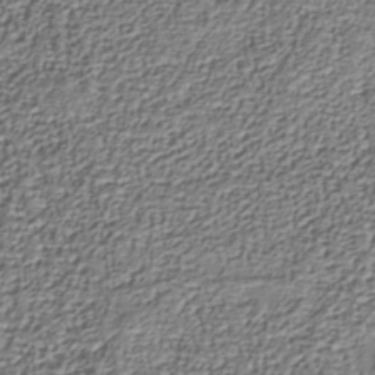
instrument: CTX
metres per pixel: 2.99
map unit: Nhu
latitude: -39.2187
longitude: -85.9150
